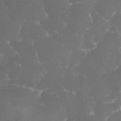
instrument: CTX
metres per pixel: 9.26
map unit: eHh
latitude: 32.5357
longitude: -63.4427
